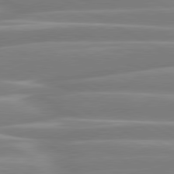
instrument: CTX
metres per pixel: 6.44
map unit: lApd
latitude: 80.6490
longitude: -129.3859
